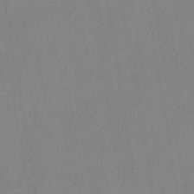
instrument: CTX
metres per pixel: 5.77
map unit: lHb
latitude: -40.7274
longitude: 74.6141
